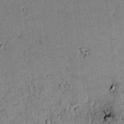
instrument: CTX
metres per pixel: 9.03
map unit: lAvf
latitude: 5.6505
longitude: 168.2361
